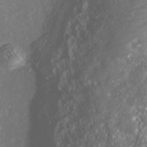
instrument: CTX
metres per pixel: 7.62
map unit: Nhu
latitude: -40.2172
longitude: -83.2725
